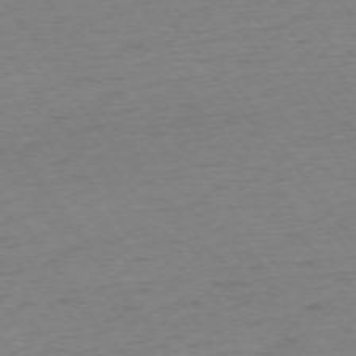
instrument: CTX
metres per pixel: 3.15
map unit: Ap
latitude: -74.5574
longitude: -71.5938
